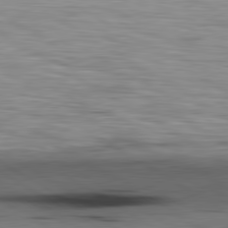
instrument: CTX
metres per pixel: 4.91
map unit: lApd
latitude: 80.4979
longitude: 160.9353
